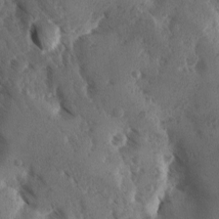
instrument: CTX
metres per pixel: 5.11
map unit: Ave
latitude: -10.2928
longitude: -118.7813
